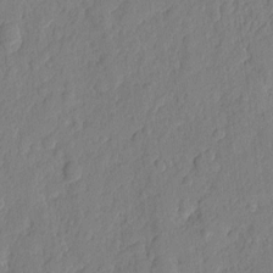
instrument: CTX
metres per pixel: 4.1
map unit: eHh
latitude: 6.6868
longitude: -74.8947
